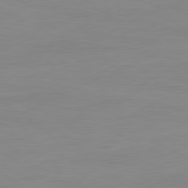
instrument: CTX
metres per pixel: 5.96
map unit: Ap
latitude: -81.3888
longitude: -84.6113
